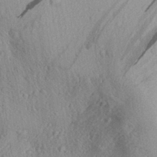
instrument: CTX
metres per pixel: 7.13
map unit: Aa
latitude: 29.9906
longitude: -136.4790
